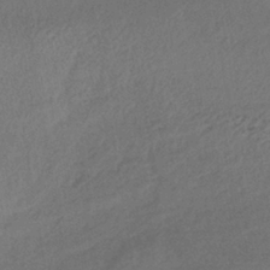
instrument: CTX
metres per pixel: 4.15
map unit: lHb
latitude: -39.3321
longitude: 68.5195
